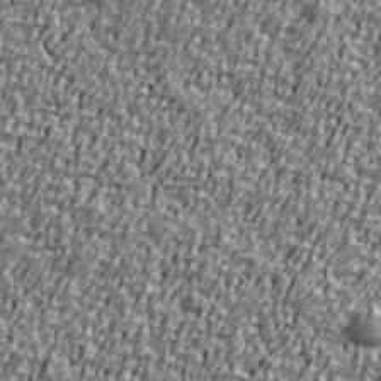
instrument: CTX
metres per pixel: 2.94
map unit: Ave
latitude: 40.9702
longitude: -111.9717
